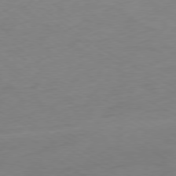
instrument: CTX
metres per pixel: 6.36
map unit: Ap
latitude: -76.8030
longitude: -76.1766
